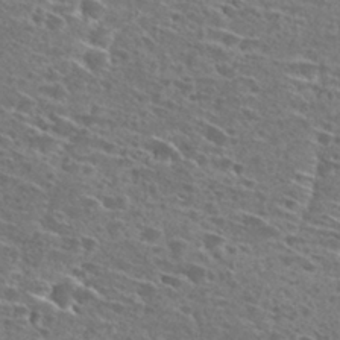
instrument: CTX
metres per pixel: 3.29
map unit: Hto
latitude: 27.6505
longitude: -46.6113
